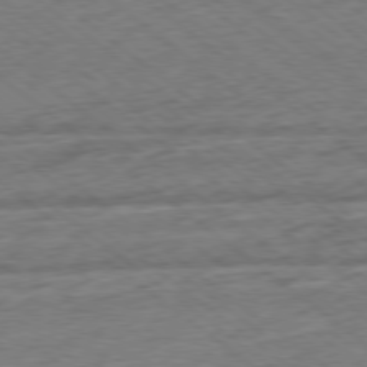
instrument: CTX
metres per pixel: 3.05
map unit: Hpe
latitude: -79.0864
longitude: -15.7639
